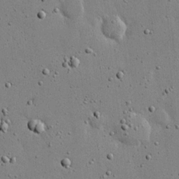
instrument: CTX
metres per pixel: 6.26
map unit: eHh
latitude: 20.0444
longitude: -71.5182
